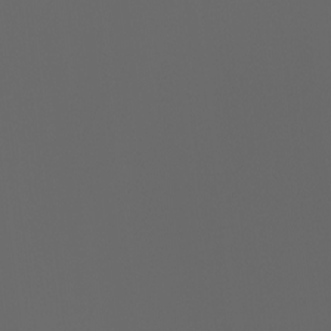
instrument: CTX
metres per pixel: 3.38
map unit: Ht
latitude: -3.7477
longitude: -60.7435
